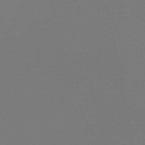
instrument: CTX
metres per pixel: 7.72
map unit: lHb
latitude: -47.4076
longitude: 64.7274
